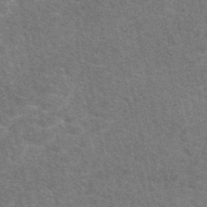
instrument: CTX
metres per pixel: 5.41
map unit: eAb
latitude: 47.6694
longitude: 115.0486
